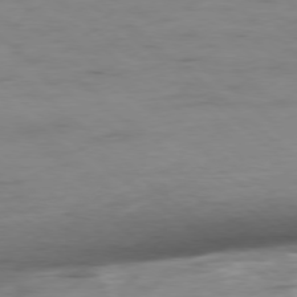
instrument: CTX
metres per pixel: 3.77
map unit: Hpe
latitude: -78.6518
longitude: -17.8017
